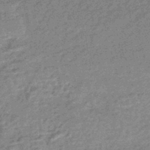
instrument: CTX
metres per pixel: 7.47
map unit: eHb
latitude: -44.1039
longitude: 88.5762
